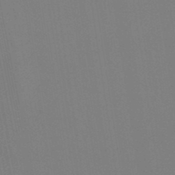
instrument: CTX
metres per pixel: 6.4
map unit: eHb
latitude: -49.4455
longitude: 67.4076
